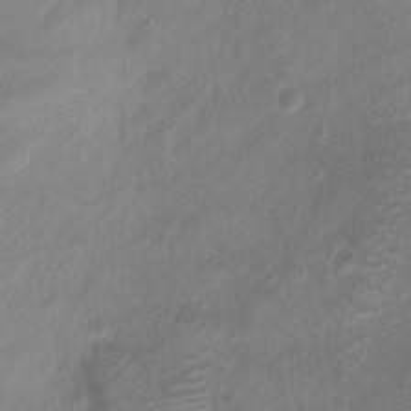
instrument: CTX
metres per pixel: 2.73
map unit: Ht
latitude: -9.8233
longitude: -21.1214
